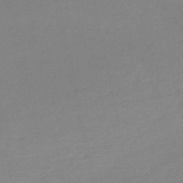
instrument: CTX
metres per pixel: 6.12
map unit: HNb
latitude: -52.8785
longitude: -52.0822
